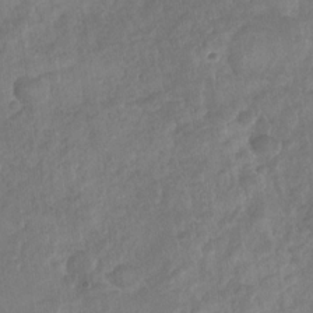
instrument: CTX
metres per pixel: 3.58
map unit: Nhu
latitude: -30.3117
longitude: -62.2523
